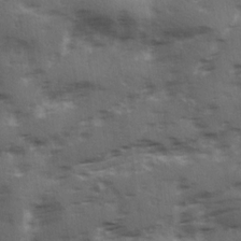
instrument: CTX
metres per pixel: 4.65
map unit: Ave
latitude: 18.9136
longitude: -130.8947
